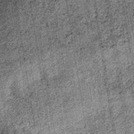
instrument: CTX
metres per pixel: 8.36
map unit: lHb
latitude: -37.2942
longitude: 67.3132
